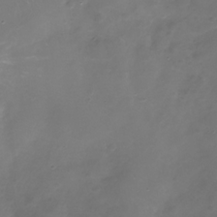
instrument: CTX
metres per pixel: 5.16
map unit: Nhe
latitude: -33.0487
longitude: -88.1956
